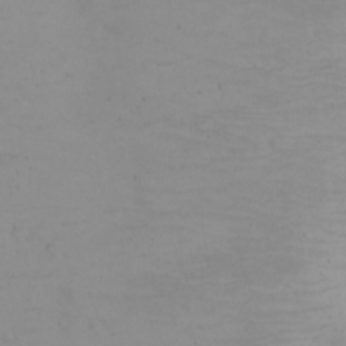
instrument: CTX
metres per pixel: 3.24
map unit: eHh
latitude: -5.3509
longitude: -80.7813
